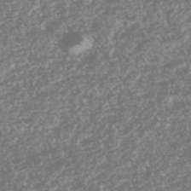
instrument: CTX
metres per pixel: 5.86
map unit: HNhu
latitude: -46.6896
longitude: 30.8219
